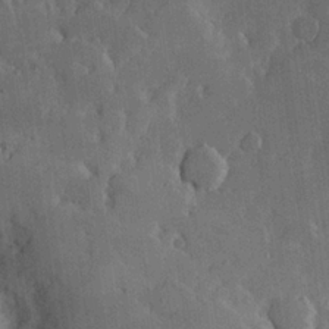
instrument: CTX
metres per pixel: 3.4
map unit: Hve
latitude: 22.7246
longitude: 148.0850
